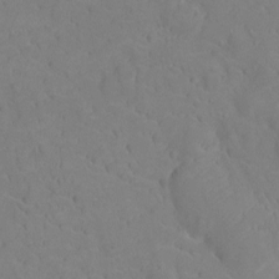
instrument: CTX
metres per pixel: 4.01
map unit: Ht
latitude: -10.0850
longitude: -23.2915
